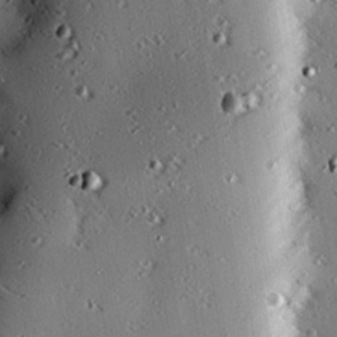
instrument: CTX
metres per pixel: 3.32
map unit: eHh
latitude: 22.5546
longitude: -90.2145
